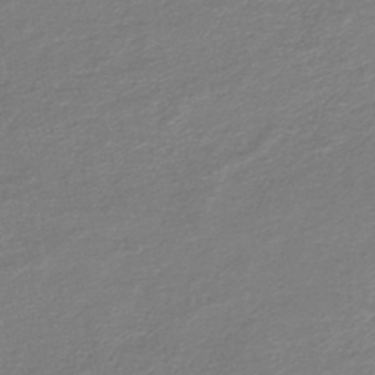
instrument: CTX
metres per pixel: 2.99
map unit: lHb
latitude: -45.0109
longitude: 59.0675
